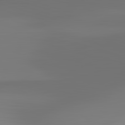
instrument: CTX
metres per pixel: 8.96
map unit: lApd
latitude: 83.2159
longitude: -132.7624
